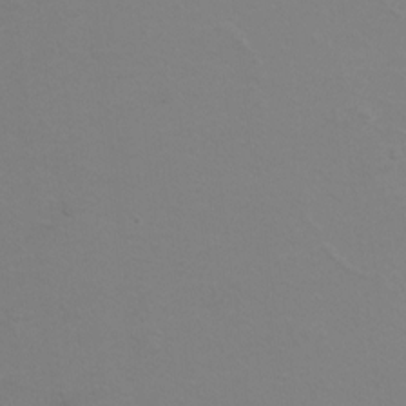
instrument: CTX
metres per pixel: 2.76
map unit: Hto
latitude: 6.9136
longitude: -31.0081
